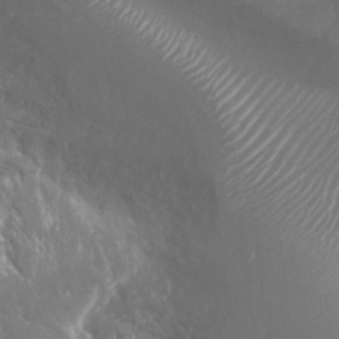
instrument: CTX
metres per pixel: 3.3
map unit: Nhu
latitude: 24.9702
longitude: -59.7828
